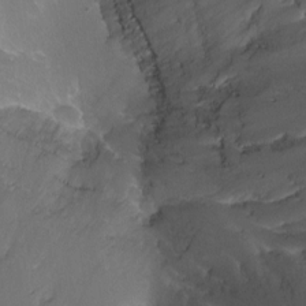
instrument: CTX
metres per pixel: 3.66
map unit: Ht
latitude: -12.6708
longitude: -44.1955
